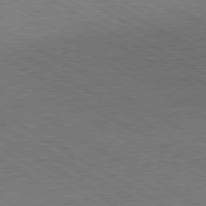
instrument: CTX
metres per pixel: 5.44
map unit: Hpe
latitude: -80.7086
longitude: 16.4251
